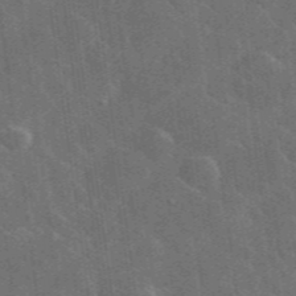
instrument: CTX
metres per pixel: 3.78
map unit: lHvf
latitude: 36.8947
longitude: -91.1214
